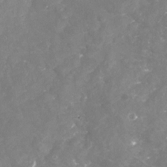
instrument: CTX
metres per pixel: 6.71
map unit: Nhu
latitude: -22.9731
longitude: -57.4426
